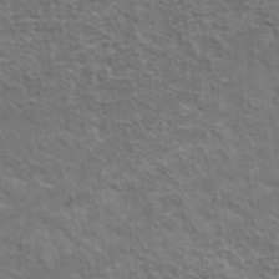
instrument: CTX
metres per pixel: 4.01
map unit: lHvf
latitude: 37.5938
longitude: -89.3860
